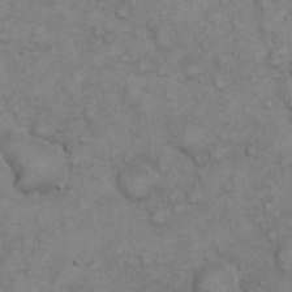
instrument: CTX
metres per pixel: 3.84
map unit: eHh
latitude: 21.1026
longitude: -59.1403
